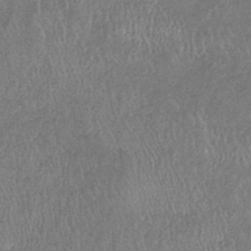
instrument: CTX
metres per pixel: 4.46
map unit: eHb
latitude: -39.3132
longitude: 76.4251
